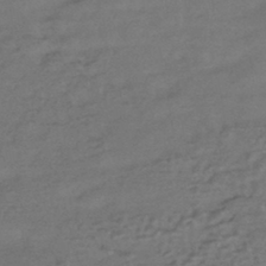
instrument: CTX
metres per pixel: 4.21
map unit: HNhu
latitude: -43.1431
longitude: 95.0864
